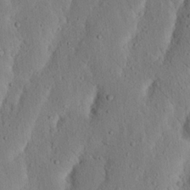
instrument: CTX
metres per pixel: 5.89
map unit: Nhu
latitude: 20.0255
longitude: -75.0270
